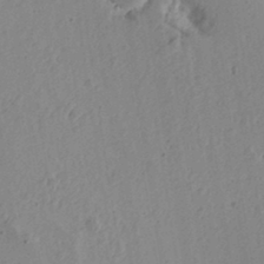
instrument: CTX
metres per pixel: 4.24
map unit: Aa
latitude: 16.7435
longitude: -124.7246
